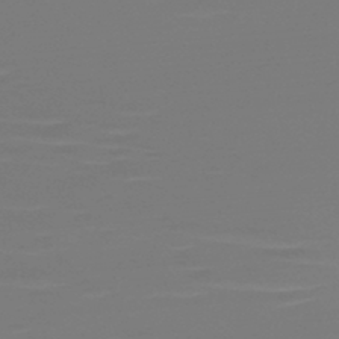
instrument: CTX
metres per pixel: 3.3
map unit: HNb
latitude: -46.4251
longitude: -44.0444
